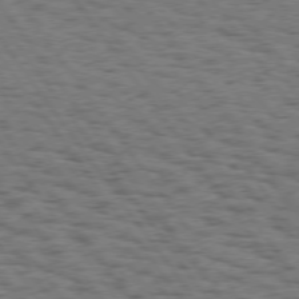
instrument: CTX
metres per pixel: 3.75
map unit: Hpe
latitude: 74.7435
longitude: -134.6112
